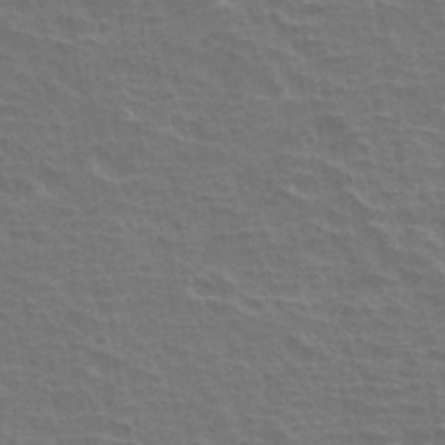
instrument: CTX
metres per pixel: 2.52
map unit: Hto
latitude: 34.4034
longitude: -40.7057
